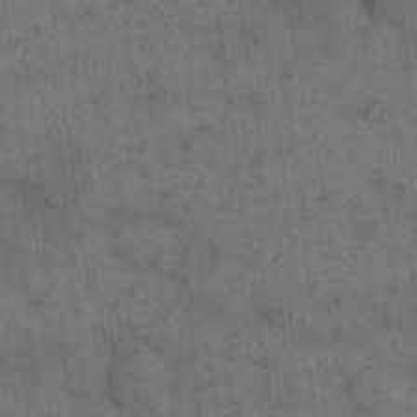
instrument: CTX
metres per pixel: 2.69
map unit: eHh
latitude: 18.2711
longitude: -63.5749
